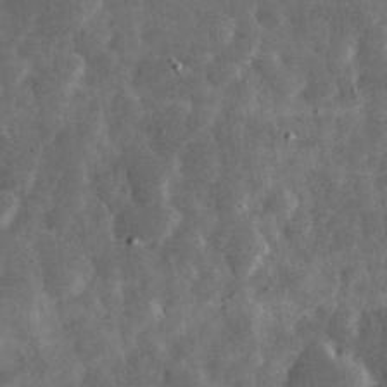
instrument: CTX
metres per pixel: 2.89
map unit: eHh
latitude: 33.9150
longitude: -70.1200
